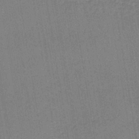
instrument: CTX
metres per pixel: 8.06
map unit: lHb
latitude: -41.5966
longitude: 60.6707
